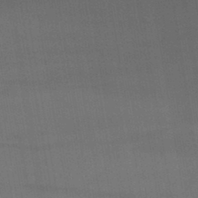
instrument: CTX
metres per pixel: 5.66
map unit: lHb
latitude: -45.1809
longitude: 72.6707
